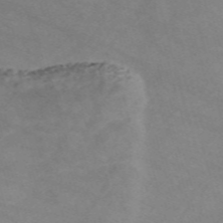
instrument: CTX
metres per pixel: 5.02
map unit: Nve
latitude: -59.3698
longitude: 59.6910
